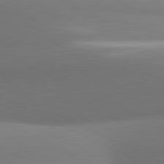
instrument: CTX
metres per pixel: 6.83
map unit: lApd
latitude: 81.2159
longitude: 134.6141
